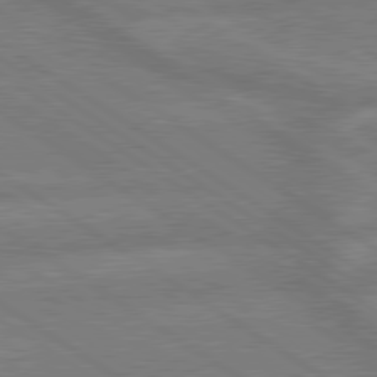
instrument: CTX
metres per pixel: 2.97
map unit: lApd
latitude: 79.4994
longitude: -165.1592
